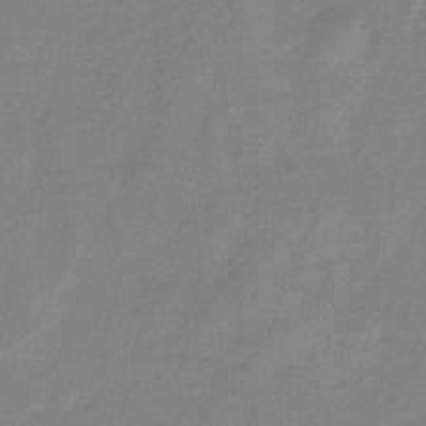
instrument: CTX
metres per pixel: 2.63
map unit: lHb
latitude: -34.8030
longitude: 70.2173
